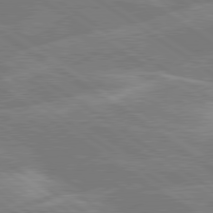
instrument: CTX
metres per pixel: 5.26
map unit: Hpe
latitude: 79.4238
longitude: -130.3657
